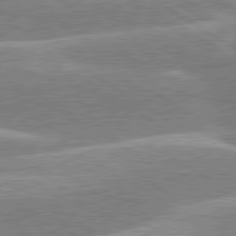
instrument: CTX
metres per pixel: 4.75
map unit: lApd
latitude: 80.1767
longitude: -130.3468
